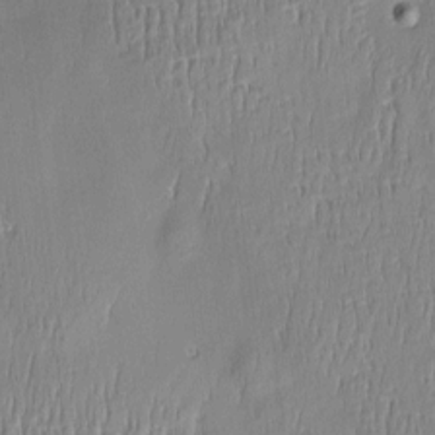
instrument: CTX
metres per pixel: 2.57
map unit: Htu
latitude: -5.6533
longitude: 174.6707
